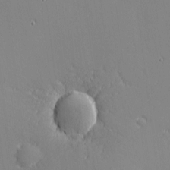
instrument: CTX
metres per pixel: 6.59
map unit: eHh
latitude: -2.7841
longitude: -80.9514
